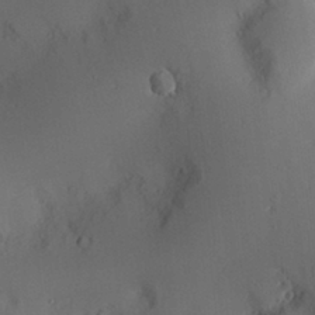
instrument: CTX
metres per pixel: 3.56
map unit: Nve
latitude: -8.5385
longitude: 174.9730
